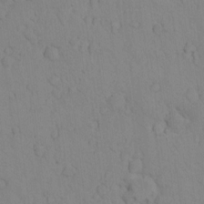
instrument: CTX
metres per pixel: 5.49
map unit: lAvf
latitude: 8.4601
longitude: 169.5588
